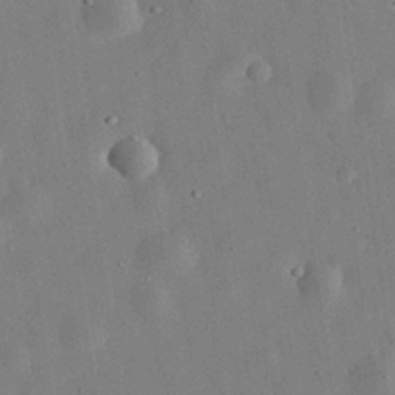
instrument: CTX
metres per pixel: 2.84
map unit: eHh
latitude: 32.7813
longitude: -75.7072
